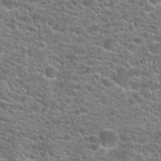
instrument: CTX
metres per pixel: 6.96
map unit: Hto
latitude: 21.2159
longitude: -44.3656
